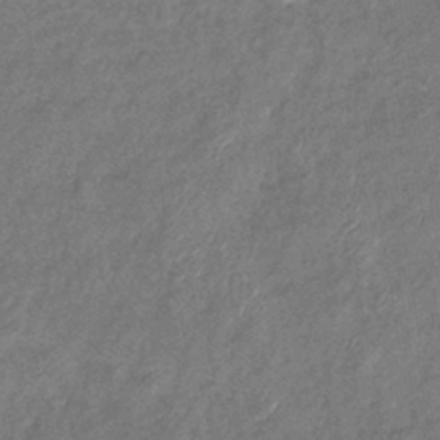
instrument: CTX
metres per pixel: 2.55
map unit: eHb
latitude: -39.8800
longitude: 78.2172
